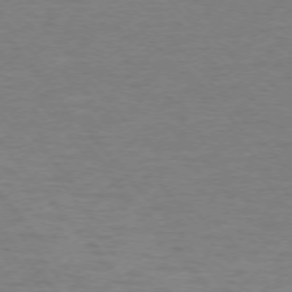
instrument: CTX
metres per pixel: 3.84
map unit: Ap
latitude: -75.7856
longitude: -70.2900
